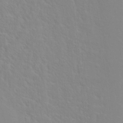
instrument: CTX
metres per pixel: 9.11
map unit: Hto
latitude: 18.3089
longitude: -39.7450
